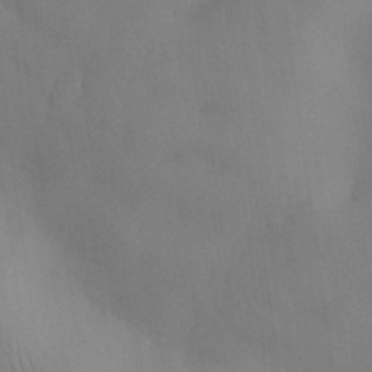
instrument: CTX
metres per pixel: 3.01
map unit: Nhu
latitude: 28.1011
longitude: -71.1592
